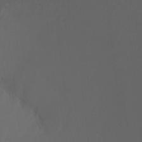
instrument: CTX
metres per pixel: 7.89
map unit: Ht
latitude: -7.7477
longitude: -38.7057
